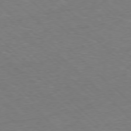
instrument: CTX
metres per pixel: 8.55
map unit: Hpe
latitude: -77.9745
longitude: 15.5777
